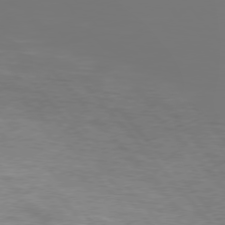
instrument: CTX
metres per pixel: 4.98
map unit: Hpe
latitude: 75.4993
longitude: -142.3845
